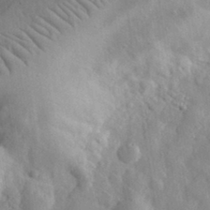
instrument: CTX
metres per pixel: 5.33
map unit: eHh
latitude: 31.7261
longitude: -72.6113
